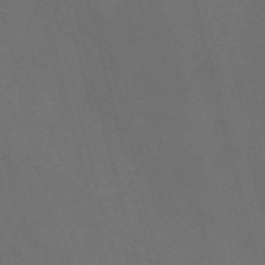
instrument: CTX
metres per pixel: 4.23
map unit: Nve
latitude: -57.8989
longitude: 64.8219
